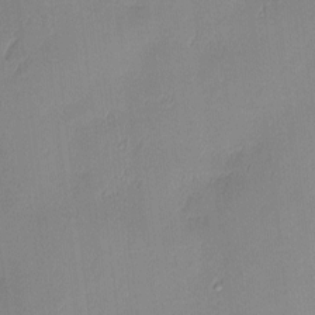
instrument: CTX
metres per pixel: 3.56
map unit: Nhu
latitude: 2.8569
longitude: -75.4993
